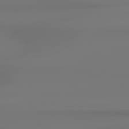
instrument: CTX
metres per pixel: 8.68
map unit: Hpe
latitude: 78.8002
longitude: -136.2523
